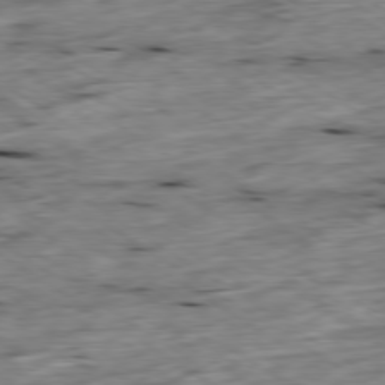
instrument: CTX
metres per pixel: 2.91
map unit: Ap
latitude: -79.4832
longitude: -88.9892
